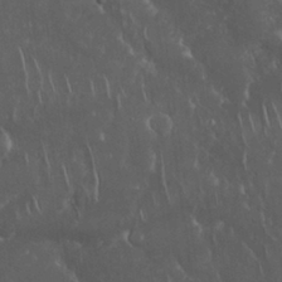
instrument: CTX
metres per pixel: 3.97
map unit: Nhu
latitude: 28.4601
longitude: -67.4615
